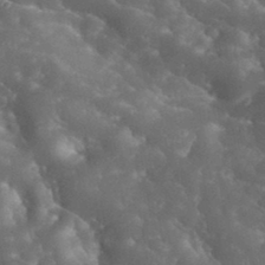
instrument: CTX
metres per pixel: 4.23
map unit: eHh
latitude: 33.9906
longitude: -64.0255
